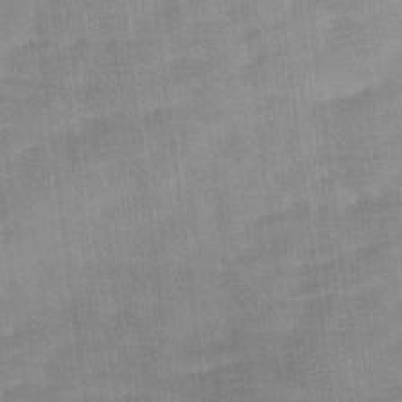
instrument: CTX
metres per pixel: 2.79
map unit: Ave
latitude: 11.7261
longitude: -106.5168
